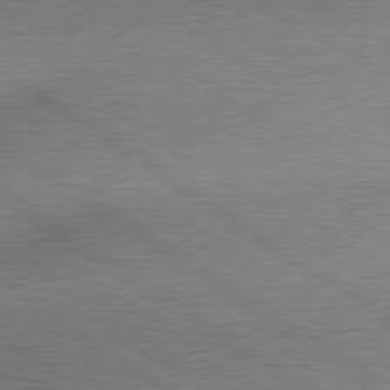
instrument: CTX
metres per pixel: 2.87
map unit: lApd
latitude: 80.1200
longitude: 165.6155
